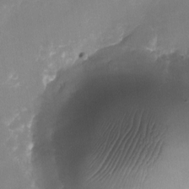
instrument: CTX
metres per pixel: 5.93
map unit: Nhu
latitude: -23.8612
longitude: -71.0080
